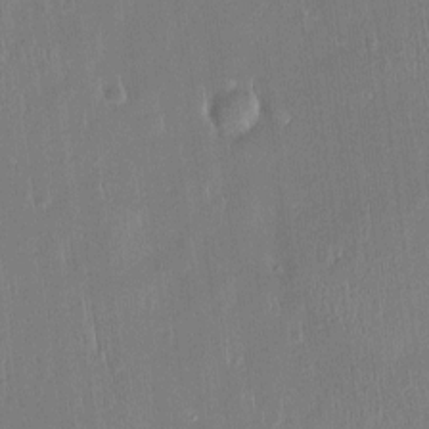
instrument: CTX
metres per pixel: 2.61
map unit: Htu
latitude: -4.7085
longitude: 174.0283
